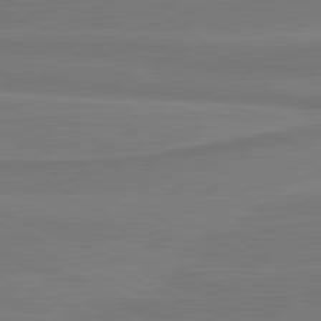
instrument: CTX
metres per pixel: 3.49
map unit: lApd
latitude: 81.5938
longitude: 168.8219
